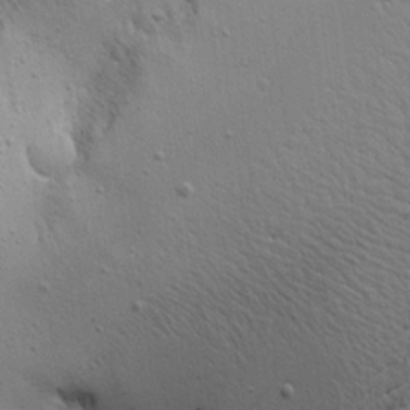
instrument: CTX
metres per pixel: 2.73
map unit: Aa
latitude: 19.1781
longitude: -141.7260
